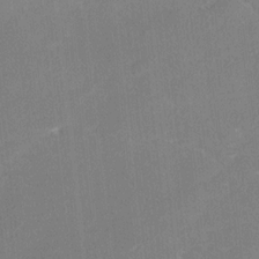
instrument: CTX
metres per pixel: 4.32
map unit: Ave
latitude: 17.8772
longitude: -137.3482
